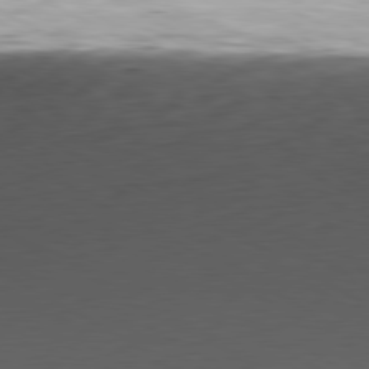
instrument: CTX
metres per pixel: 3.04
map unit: Ap
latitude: -81.3510
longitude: -67.5938
